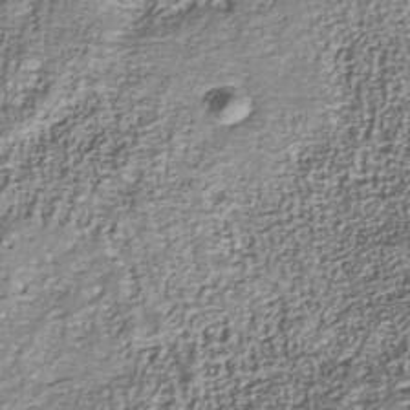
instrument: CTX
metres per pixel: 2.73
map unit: Nhu
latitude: -40.1228
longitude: -85.7450
